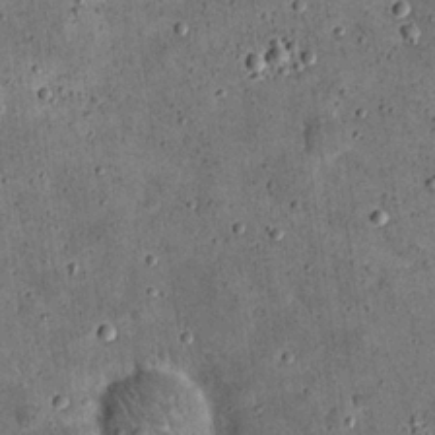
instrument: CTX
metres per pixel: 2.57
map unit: eHh
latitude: 21.4994
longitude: -65.0836
